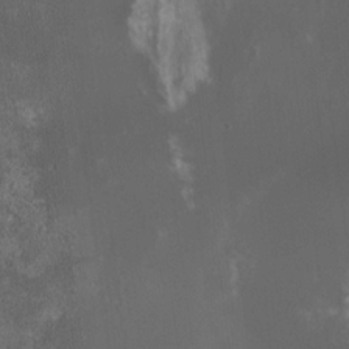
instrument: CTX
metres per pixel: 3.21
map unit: HNhu
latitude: 1.4048
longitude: 1.0298
